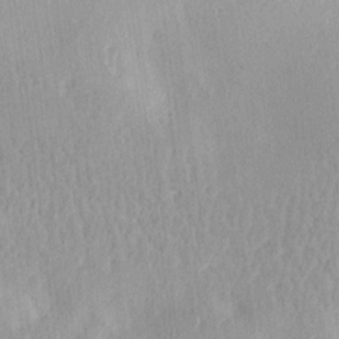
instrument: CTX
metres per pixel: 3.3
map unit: Ave
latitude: 17.6316
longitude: -139.0836
